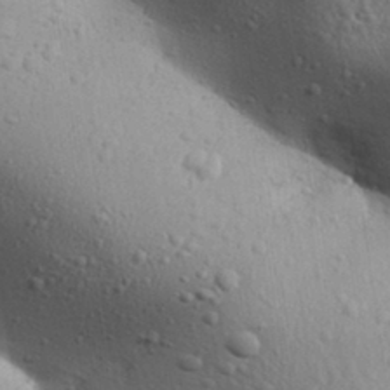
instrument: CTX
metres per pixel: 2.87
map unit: Aa
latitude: 31.7072
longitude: -145.0080
